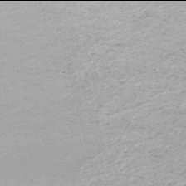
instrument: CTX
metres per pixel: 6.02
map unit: HNb
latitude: -54.0094
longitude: -36.6680
